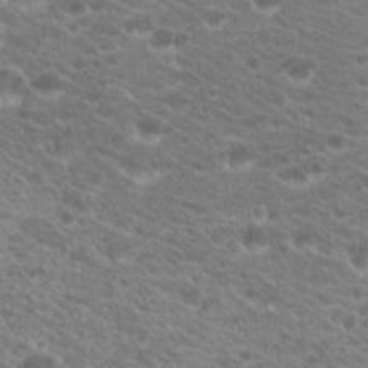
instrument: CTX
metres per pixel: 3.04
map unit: Hto
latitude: 20.1200
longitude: -39.6694
